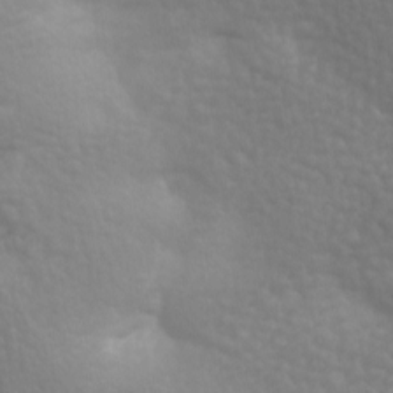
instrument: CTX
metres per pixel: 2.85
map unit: lAa
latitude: -8.4251
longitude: -125.8961
